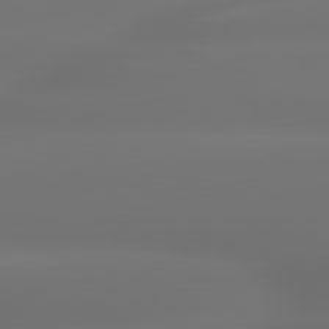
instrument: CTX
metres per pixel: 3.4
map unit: lApd
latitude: 79.8395
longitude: -138.6301
